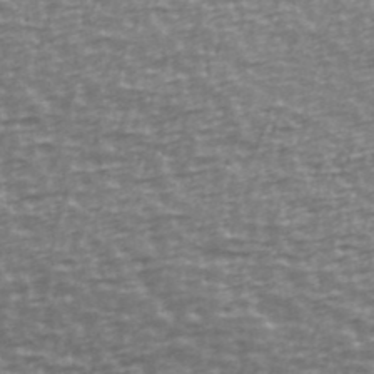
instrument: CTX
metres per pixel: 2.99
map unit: Ave
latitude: 40.0444
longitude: -114.0822
